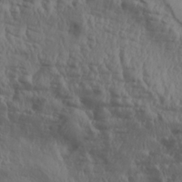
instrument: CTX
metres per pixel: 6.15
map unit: Aa
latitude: 30.5546
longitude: -133.2348
